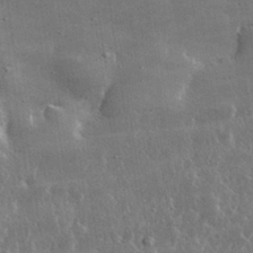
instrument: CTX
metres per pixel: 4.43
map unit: lHvf
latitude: 32.1578
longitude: -90.8569
